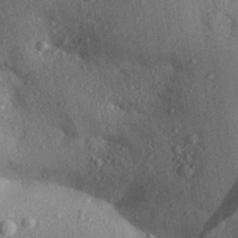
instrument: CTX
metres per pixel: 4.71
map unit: Aa
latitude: 30.6113
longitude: -146.8191
